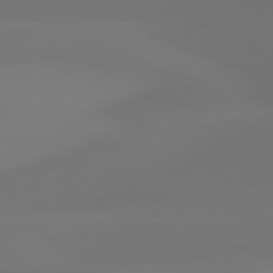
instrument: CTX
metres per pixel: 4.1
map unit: lApd
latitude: 81.6505
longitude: 128.6330
